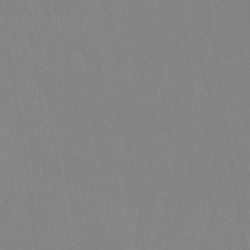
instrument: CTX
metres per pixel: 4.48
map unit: eHh
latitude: 33.2537
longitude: -132.3845
